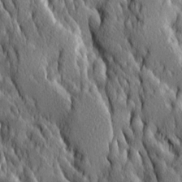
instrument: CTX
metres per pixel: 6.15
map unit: Ave
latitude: 14.0255
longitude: -133.6505
